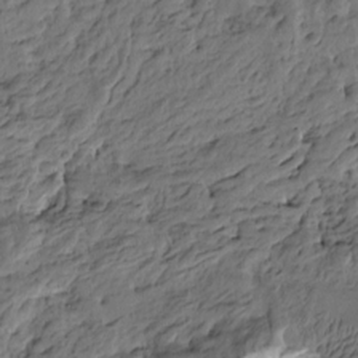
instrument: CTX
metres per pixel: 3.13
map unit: Htu
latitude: -6.0472
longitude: -178.6302
